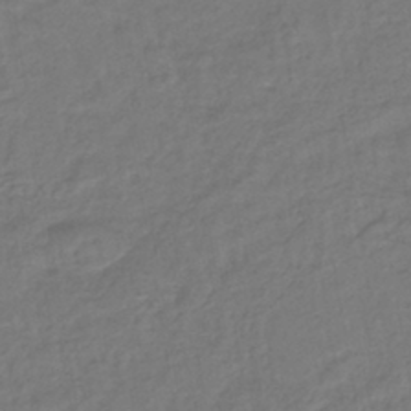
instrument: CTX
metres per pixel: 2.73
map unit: lHb
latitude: -42.5951
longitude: 74.8786
